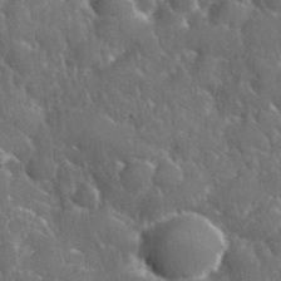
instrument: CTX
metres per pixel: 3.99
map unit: eHh
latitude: 37.0837
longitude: -61.0458
